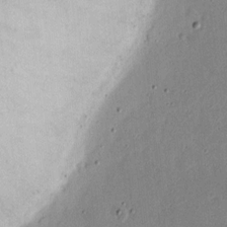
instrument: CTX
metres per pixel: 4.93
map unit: Nhu
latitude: 18.2333
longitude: -74.5735
